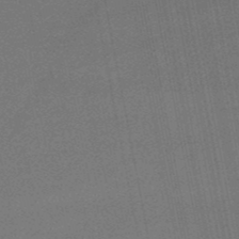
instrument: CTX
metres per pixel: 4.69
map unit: lHb
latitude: -49.2565
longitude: 68.7841
